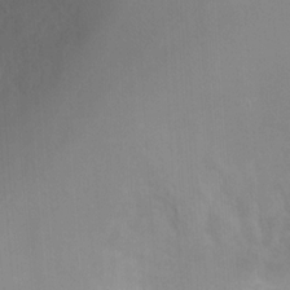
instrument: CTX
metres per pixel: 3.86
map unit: Ht
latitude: -1.0487
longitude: -34.8947
